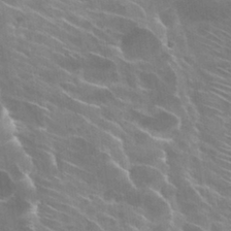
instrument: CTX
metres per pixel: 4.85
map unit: Hto
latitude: 29.5371
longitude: -43.6316
